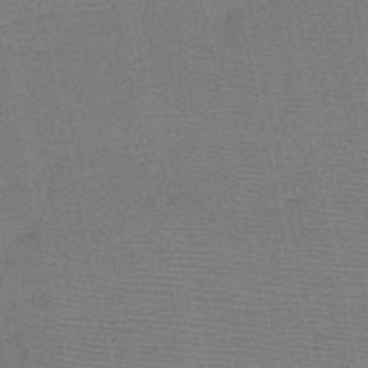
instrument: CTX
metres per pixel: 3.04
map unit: HNb
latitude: -48.4062
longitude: -41.1214
